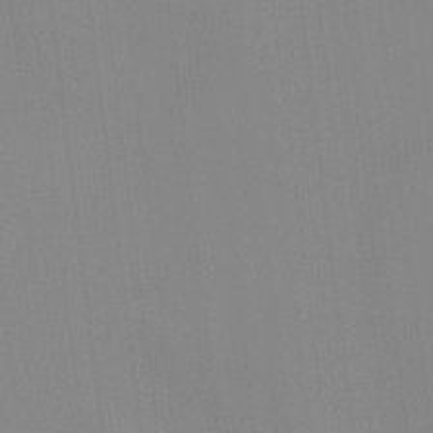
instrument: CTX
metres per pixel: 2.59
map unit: HNhu
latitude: 11.1592
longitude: 10.1984
